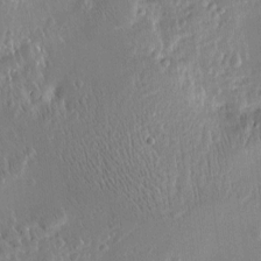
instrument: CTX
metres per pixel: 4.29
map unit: Htu
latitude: -5.3698
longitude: 173.7100
